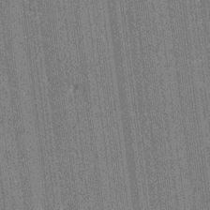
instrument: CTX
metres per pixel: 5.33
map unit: HNhu
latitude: 7.1592
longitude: -6.2145
